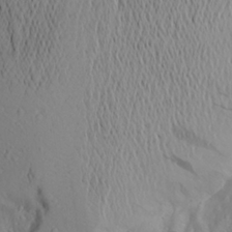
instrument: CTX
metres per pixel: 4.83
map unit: Aa
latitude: 25.0647
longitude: -147.4427
